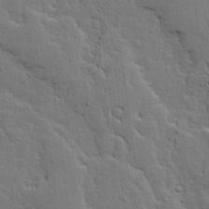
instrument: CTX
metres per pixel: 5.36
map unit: Ave
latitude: 13.4616
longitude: -134.1955
